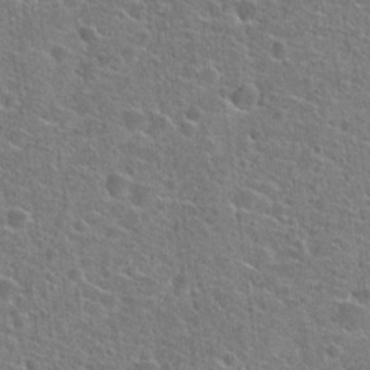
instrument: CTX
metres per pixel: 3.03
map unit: Hto
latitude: 22.4412
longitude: -44.5168
